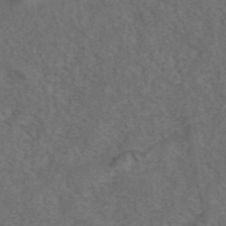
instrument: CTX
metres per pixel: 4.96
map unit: eAb
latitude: 43.1781
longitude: 107.2565
